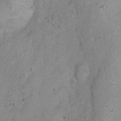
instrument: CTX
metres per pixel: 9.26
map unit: Nhu
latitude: 22.6679
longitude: -67.9150
